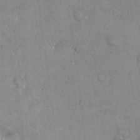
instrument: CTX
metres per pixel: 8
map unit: eHh
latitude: 22.9514
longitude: -58.3845
